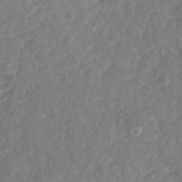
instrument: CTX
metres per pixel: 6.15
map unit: Nhu
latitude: -19.6911
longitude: -57.6693
